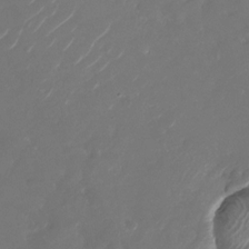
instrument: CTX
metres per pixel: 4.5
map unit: Nhu
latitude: -28.9353
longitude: -70.8569
